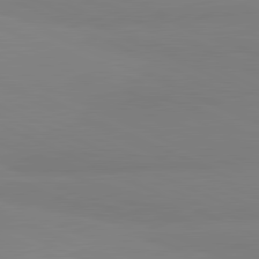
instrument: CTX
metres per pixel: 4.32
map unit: lApd
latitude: 81.7072
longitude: 178.4818
